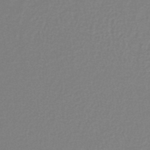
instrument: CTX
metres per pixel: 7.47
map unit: lHb
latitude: -42.1983
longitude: 62.5951
